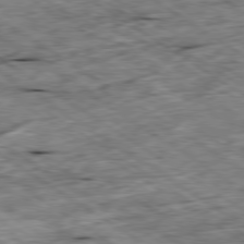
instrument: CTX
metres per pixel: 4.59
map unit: Ap
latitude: -79.8989
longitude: -87.2726
